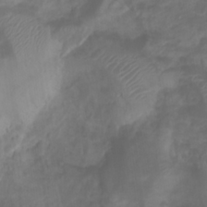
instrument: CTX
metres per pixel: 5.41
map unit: Htu
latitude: 2.5357
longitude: -22.1200
